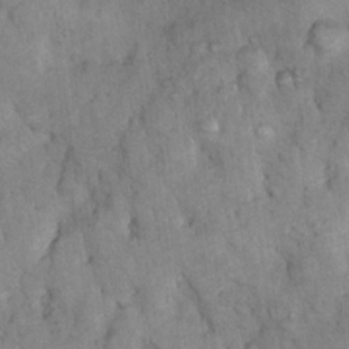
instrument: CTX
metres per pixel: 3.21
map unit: Nhu
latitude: 7.5371
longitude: -23.6316
